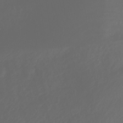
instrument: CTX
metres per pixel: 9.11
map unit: ANa
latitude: -38.3495
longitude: 98.1039
